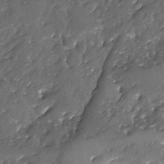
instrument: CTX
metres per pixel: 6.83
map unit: Ave
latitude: -7.7855
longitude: -117.5371
